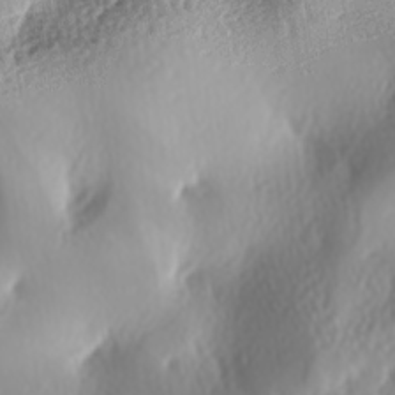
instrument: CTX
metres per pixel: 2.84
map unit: lAa
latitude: -6.1228
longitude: -124.0633
